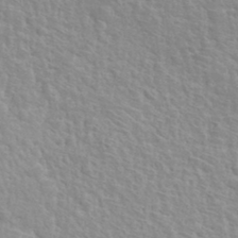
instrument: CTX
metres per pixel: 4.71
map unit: Hto
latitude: 35.8016
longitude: -50.3656
